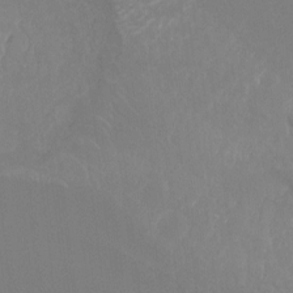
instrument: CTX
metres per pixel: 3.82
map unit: Hto
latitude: -8.2361
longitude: -47.4616
